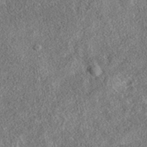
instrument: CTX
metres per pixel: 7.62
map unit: eAb
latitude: 36.3467
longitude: 113.6722
